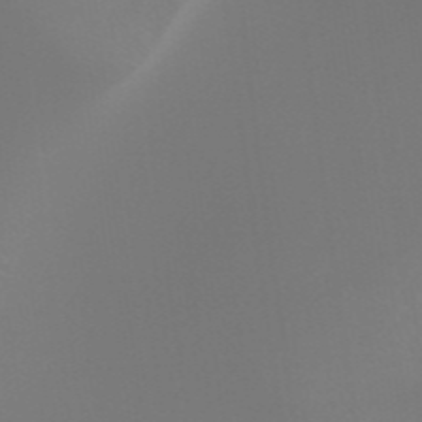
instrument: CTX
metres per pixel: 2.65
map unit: HNhu
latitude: -47.6910
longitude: 29.8422
